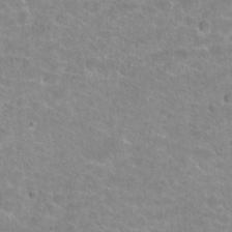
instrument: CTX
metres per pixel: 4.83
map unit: Hto
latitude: 24.8569
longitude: -48.3656
